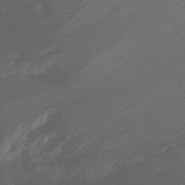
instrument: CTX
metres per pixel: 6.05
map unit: Ht
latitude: -15.5210
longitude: -42.7624
